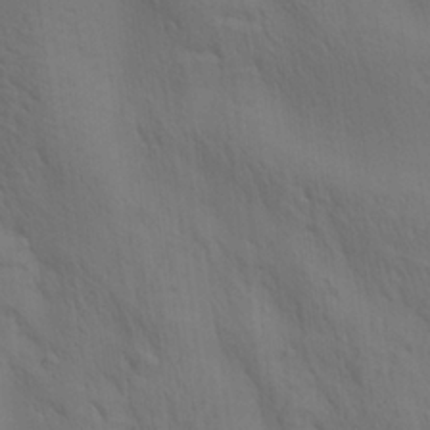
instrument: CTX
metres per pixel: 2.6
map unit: lAa
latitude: 22.0444
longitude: -138.2900
